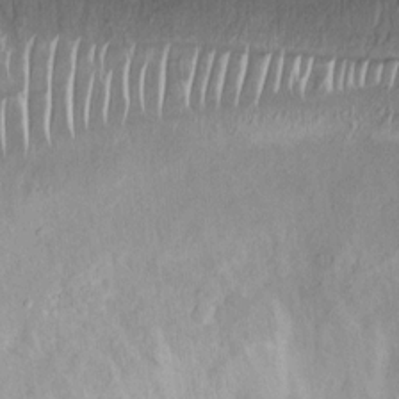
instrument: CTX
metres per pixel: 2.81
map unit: Ht
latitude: -4.0283
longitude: -14.9136
